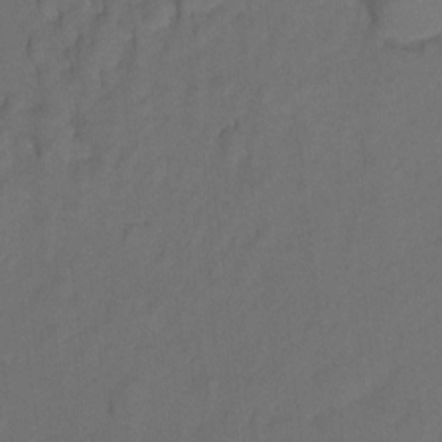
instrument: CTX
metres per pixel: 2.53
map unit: Hto
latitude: 5.1214
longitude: -32.6679
